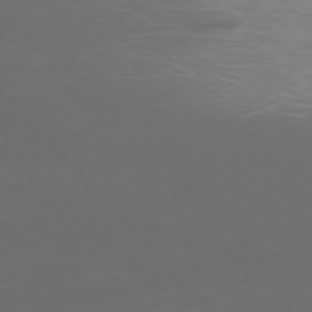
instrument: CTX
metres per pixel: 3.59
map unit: Ap
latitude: -76.4440
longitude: -73.7828
